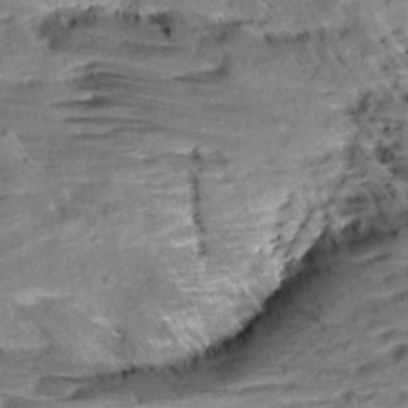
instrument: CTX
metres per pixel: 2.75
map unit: Aa
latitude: 9.8961
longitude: -140.8191
